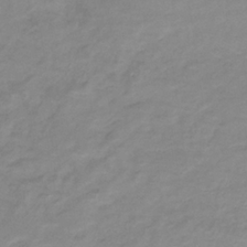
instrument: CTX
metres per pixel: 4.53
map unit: eHb
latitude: -33.2376
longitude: 71.1620
